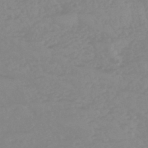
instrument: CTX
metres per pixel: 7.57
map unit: eHb
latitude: -44.9542
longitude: 84.4062
